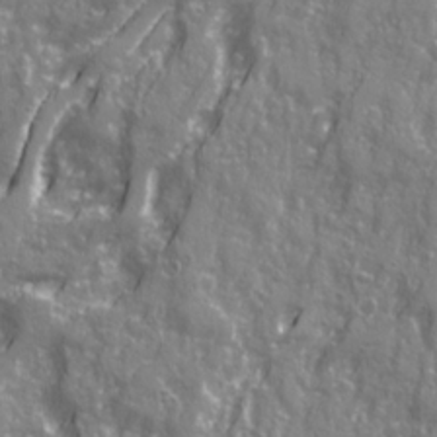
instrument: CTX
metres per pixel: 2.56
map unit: Ave
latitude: 21.2726
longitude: -133.0836
